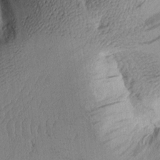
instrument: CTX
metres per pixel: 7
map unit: Aa
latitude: 10.4034
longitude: -127.4238
